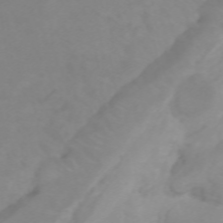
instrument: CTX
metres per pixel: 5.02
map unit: Htu
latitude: -4.8597
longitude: 137.1998
